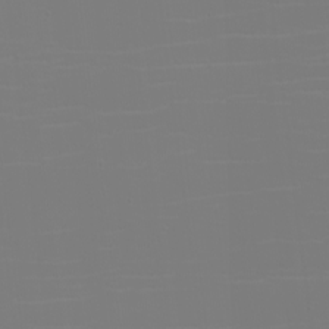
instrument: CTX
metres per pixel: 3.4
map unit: eHh
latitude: -6.0283
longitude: -84.2145
